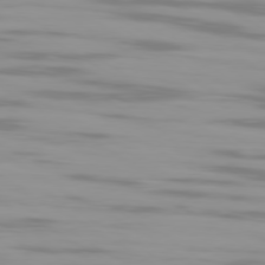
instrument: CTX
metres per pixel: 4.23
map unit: Ap
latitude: -79.9178
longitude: -102.0444
